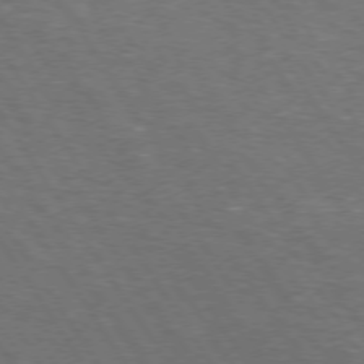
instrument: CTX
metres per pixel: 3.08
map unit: Hpe
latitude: 72.9892
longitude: -124.9891
